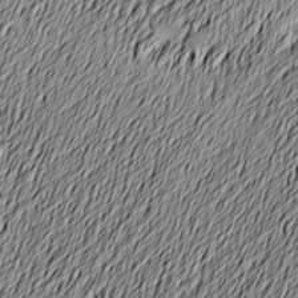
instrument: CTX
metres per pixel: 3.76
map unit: Nve
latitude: -9.1809
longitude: 173.5777
